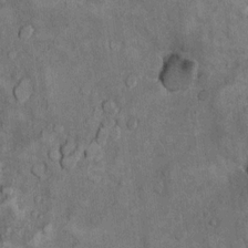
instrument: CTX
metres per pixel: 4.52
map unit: Ht
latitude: 12.1767
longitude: -32.7246
